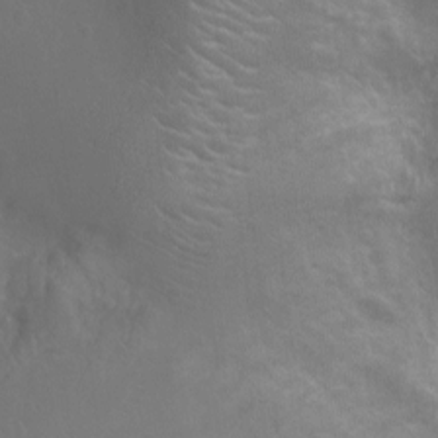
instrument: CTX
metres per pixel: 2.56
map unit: Ht
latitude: -3.1998
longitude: -17.9528
